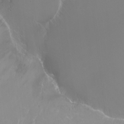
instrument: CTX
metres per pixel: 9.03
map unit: Ht
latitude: -10.0094
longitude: -45.5938
